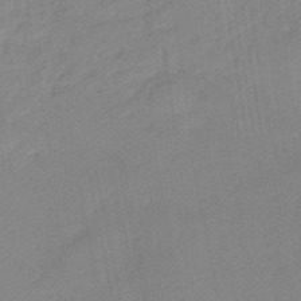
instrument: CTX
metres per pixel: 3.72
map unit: eHb
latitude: -44.9731
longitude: 87.8045
